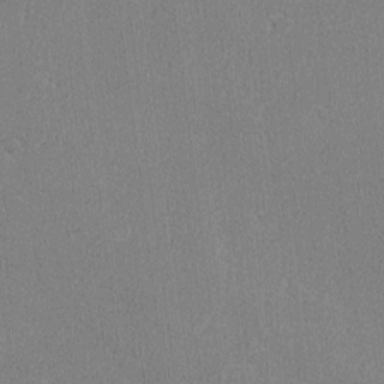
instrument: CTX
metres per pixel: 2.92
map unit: lAvf
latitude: -8.1795
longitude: -113.8016
